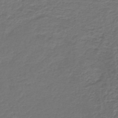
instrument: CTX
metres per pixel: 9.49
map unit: lHb
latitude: -42.8596
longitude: 61.8611
